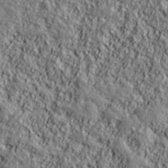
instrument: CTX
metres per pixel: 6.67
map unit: lHvf
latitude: 38.5357
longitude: -91.5560
